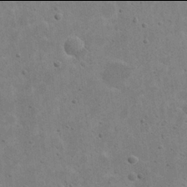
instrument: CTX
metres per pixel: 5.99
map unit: eHh
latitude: 21.9906
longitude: -68.5168
